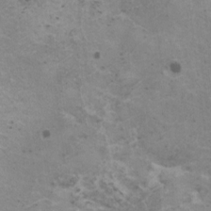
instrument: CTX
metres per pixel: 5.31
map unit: HNhu
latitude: 1.2159
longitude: 2.8785
